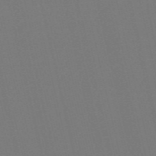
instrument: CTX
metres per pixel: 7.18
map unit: HNb
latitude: -55.7667
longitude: -42.9514
